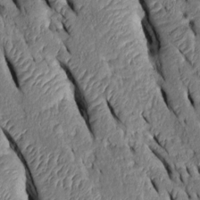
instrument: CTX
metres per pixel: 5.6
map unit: Htu
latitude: 0.8002
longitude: 149.2376
